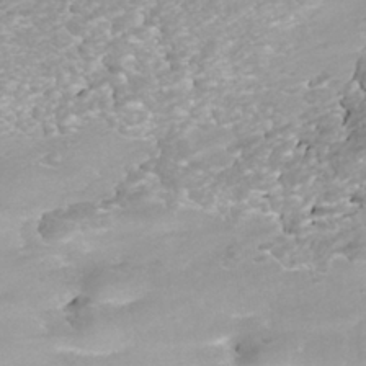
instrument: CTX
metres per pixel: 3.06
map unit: Nhe
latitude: -39.7478
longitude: -116.7435
